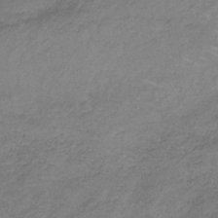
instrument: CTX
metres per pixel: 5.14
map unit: HNb
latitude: -33.2943
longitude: 61.8422
